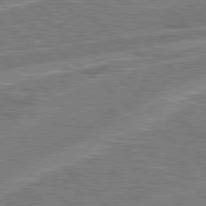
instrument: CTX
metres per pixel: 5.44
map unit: Hpe
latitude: 78.3845
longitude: -157.7071
